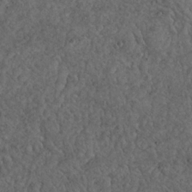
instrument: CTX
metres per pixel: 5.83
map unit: Nhu
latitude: 22.6112
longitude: -68.1389
